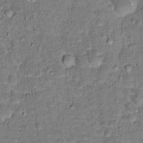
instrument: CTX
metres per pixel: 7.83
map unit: Hto
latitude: 15.7828
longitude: -38.7813
